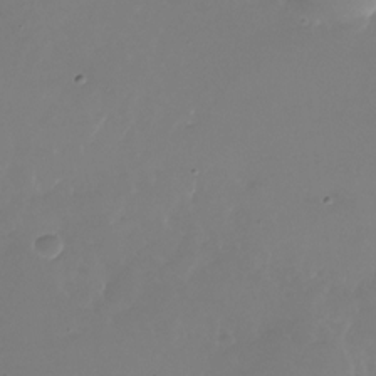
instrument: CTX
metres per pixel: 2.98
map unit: Nhu
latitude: -26.5195
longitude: -72.4223
